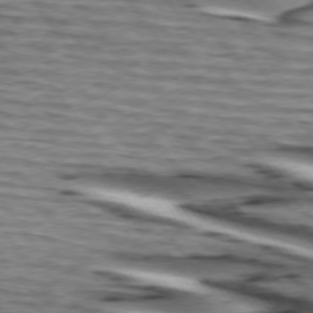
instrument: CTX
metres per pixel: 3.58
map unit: lApd
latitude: 74.4790
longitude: -72.4034
